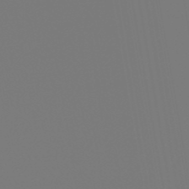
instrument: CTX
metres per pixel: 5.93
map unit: eHb
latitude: -50.6707
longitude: 74.8408
